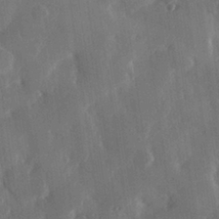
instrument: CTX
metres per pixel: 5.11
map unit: Hve
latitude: 28.2333
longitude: 149.3888
